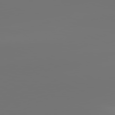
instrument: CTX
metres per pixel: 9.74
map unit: lApd
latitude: 81.9528
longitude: -153.8584
